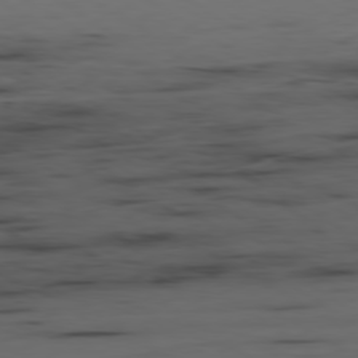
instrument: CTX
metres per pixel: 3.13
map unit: Ap
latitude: -79.7666
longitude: -62.1200
